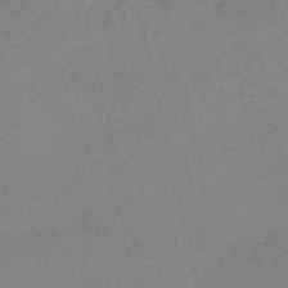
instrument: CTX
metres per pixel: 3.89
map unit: HNb
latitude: -54.2173
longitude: -41.7260
